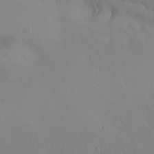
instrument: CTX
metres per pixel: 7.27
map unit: Ht
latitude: -4.5007
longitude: -60.5734
